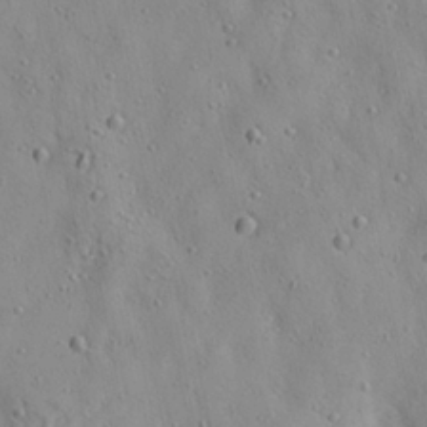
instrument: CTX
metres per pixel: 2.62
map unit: Aa
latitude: 22.1767
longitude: -142.5168
